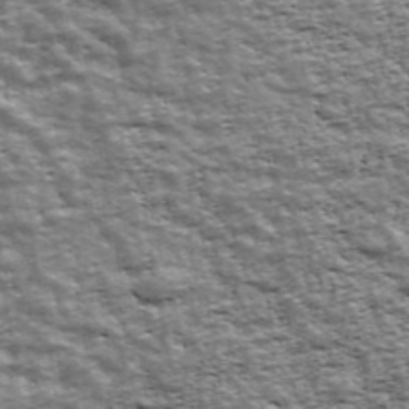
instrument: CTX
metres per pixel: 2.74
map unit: Ave
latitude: 43.2726
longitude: -111.6694
